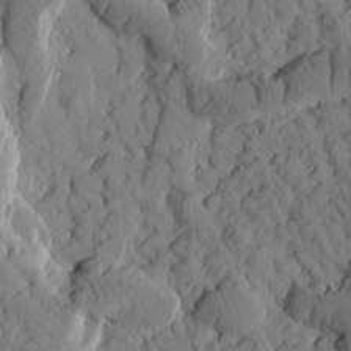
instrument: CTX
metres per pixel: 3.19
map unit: Htu
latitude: -1.6533
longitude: 173.9367
